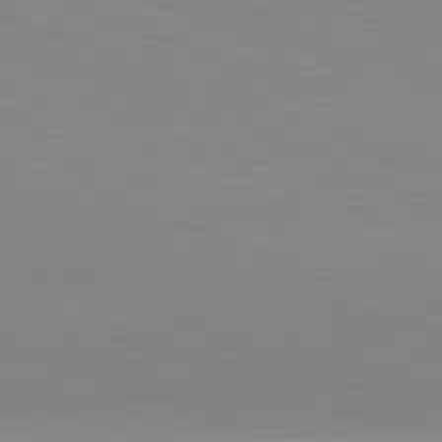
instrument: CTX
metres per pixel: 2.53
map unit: Hpe
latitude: -82.1795
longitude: 10.5196
